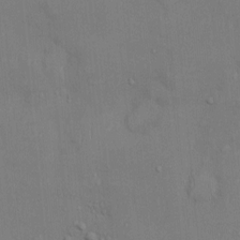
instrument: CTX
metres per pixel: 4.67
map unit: Ht
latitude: -4.2172
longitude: -14.5168
